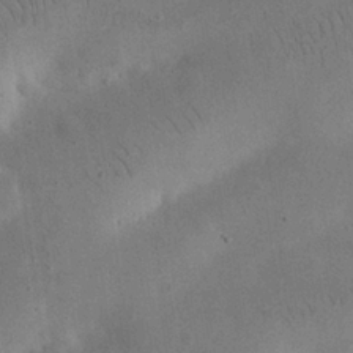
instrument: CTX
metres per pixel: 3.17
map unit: eHh
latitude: 25.5749
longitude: -68.5168
